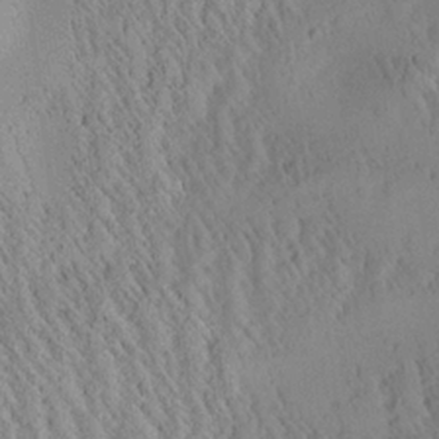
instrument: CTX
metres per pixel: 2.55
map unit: Aa
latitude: 25.4237
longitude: -133.7828
